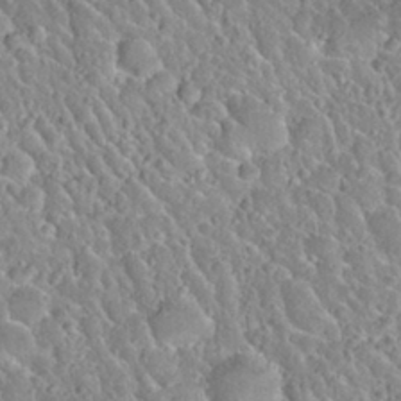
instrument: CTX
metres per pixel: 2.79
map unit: Nhu
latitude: 29.7449
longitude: -53.2915
